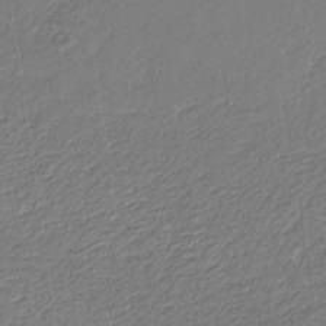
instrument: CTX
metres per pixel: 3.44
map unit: eHb
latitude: -30.1417
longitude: 67.2376
